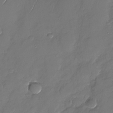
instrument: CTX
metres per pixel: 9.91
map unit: Nhu
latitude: -27.8611
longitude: -65.1781
